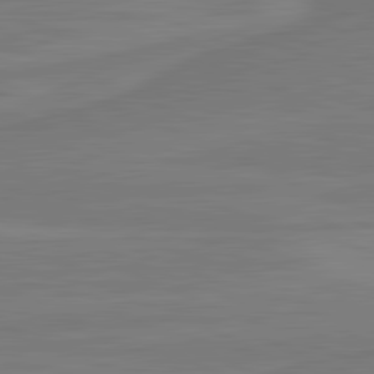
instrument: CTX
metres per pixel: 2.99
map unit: lApd
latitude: 82.0255
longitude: -173.9339
